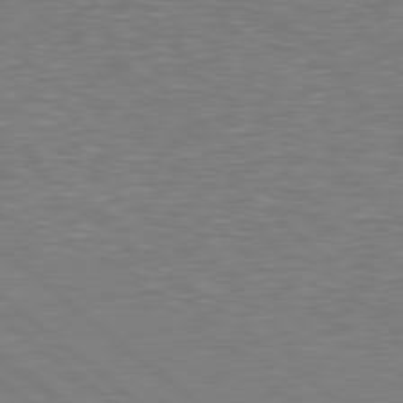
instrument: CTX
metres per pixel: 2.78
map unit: Hpe
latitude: 78.5546
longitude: -123.5182
